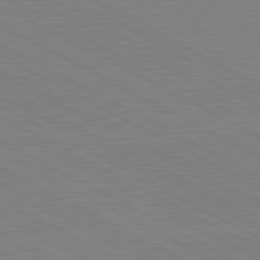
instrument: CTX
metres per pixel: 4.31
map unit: lApd
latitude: 80.9892
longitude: 151.2376
